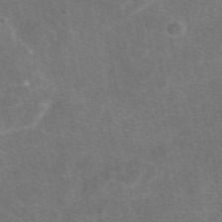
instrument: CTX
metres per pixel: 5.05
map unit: eAb
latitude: 47.6127
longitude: 115.9178
